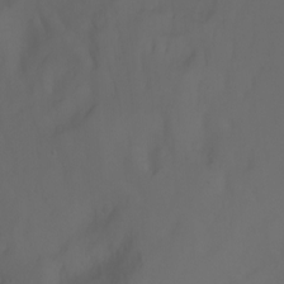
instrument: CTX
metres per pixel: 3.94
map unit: Nhu
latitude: -7.2376
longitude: -81.9528
